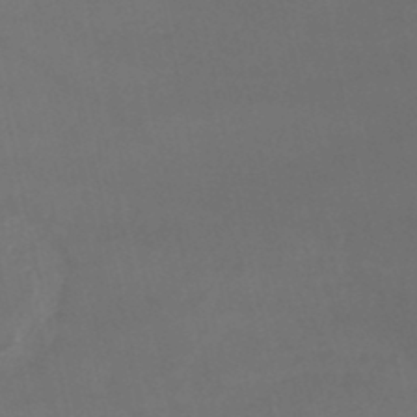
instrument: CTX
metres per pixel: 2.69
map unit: lHb
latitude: -46.6707
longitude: 66.8597
